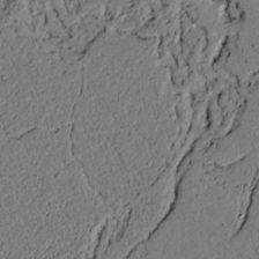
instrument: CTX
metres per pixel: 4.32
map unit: lAvf
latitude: 4.2522
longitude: 168.1039
